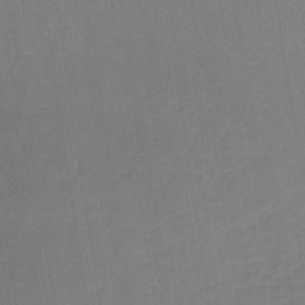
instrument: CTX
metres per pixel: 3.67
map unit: HNb
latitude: -33.8423
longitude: 54.7274
